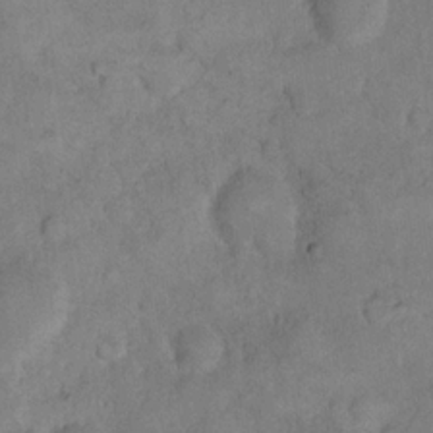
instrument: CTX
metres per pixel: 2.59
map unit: eHh
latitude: 18.3845
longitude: -62.4412
